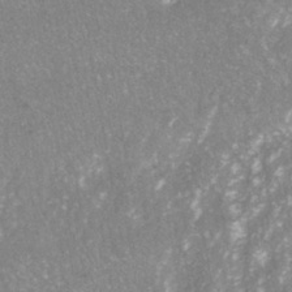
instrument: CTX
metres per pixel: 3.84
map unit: ANa
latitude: -40.7274
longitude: 102.5385
